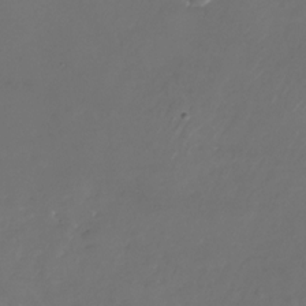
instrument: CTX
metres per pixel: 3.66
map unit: Nhu
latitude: -27.5966
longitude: -72.4412
